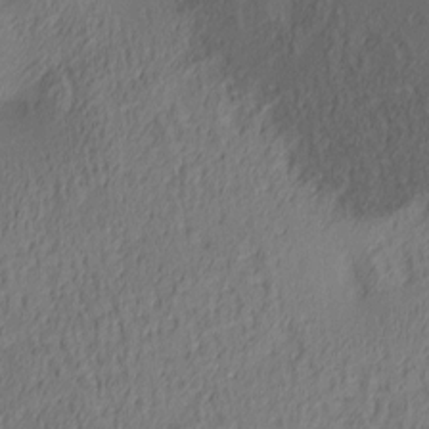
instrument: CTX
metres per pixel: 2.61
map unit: lAa
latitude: 4.2900
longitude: -116.1956
